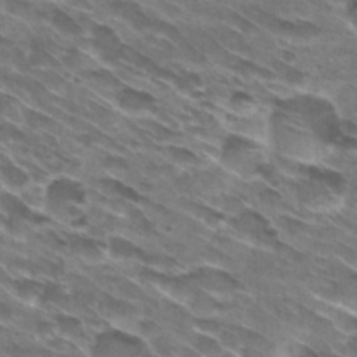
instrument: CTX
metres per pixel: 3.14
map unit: Hto
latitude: 29.3670
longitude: -43.7828
